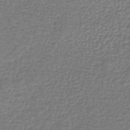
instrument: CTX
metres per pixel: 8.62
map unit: lHb
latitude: -42.5951
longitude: 71.9178
